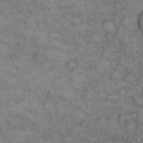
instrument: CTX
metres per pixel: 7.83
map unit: eHh
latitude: 14.1956
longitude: -63.5560
